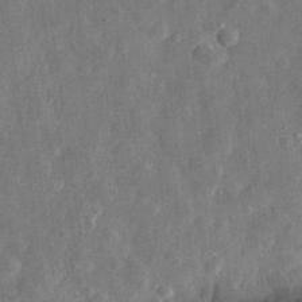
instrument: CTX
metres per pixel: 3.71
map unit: eHh
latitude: 30.8758
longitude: -75.2537
